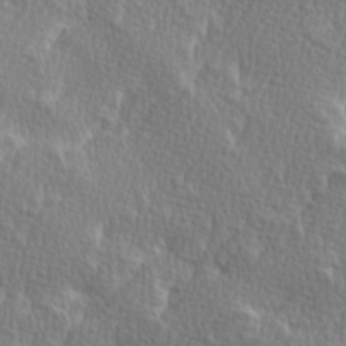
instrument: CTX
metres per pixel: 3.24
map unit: Ave
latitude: 9.6127
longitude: -106.2711
